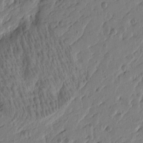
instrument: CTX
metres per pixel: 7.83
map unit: Htu
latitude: -5.7099
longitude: 179.3131
